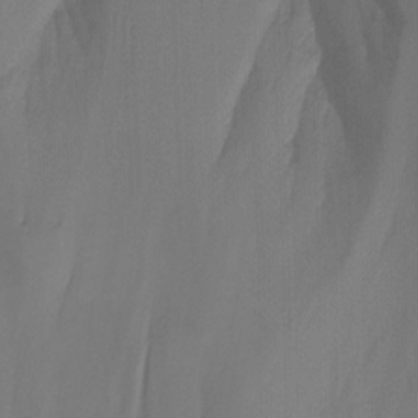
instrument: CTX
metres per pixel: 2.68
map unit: Nhu
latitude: -13.4077
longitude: -64.9325
